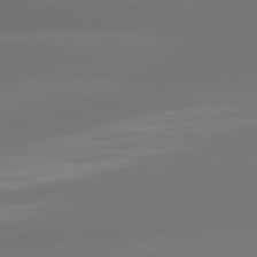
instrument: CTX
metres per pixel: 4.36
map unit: lApd
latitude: 81.2537
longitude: -166.0444
